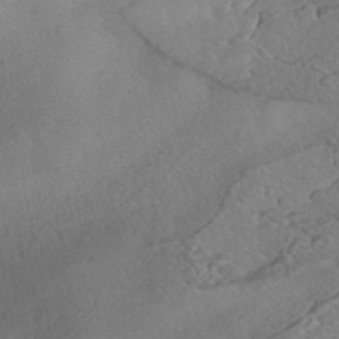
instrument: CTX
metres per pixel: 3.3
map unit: HNhu
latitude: -42.1416
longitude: 105.3509
